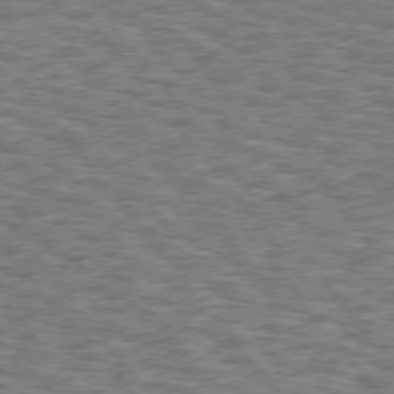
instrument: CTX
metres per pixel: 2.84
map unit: Hpe
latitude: 75.8017
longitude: -134.6490
